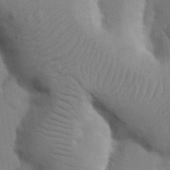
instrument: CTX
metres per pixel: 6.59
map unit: Nhu
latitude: 19.7449
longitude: -74.1767
